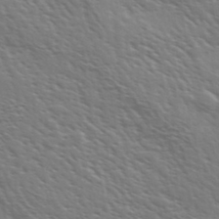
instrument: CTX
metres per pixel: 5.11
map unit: Ave
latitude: 37.4427
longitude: -109.4804
